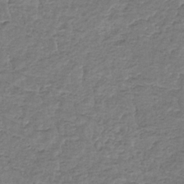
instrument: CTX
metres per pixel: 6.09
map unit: eHb
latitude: -34.7274
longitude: 77.3699
